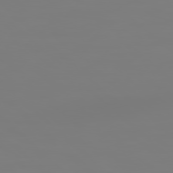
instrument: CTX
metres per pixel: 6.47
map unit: Hpe
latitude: 78.2901
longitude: 178.6707
